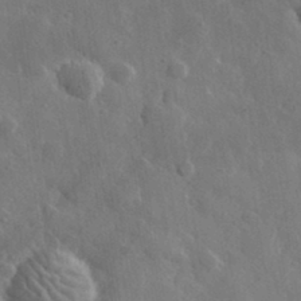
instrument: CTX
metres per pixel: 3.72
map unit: lHvf
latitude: 33.3104
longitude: -85.7450
